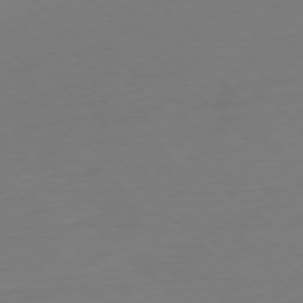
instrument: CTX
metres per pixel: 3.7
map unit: Ap
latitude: -77.4076
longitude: -77.8961
